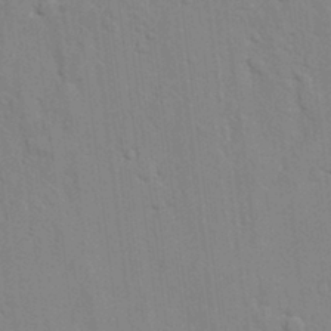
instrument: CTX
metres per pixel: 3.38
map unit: lAvf
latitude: 24.4978
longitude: -111.8206
